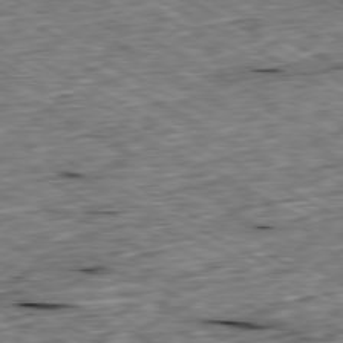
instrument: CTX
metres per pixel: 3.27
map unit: Ap
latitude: -80.4818
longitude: -87.6127
